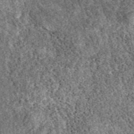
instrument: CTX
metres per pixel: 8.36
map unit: eAb
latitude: 38.9325
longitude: 110.4251
